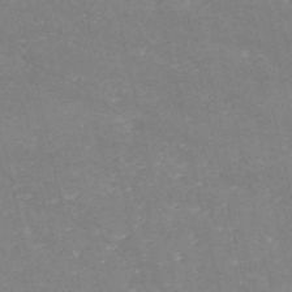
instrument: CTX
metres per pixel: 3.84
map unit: HNb
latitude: -54.5952
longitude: -38.5168
